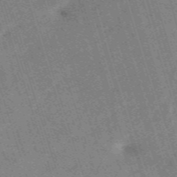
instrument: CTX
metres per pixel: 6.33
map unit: HNb
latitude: -53.8044
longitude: -48.3656
